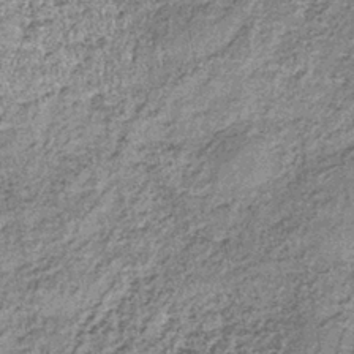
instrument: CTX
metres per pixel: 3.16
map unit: lHb
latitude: -38.2172
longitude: 65.0298
